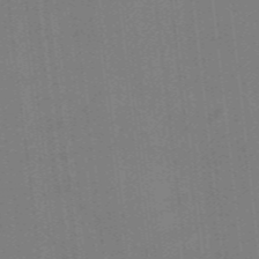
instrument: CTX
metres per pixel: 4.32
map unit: HNhu
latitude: -43.3509
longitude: 96.7085
